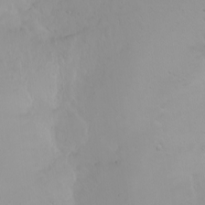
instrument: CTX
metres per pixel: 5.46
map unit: Ht
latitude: -0.8597
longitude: -61.0647
